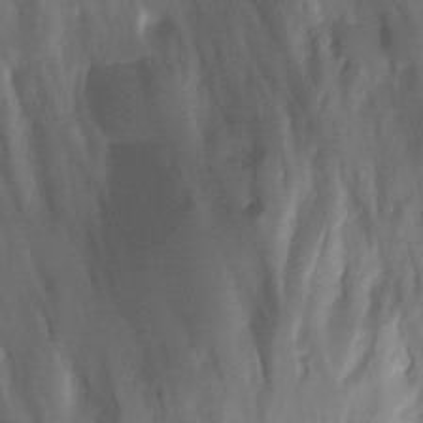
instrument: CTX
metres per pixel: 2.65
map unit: Nhu
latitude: -7.3887
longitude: -51.8205
